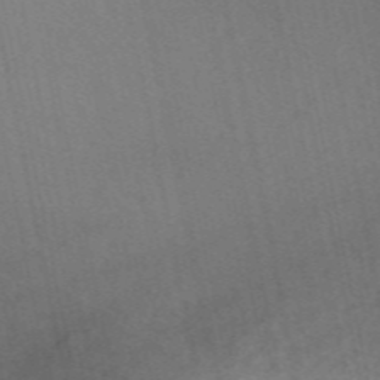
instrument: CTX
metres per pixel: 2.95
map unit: ANa
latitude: 49.7072
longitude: -72.1011
